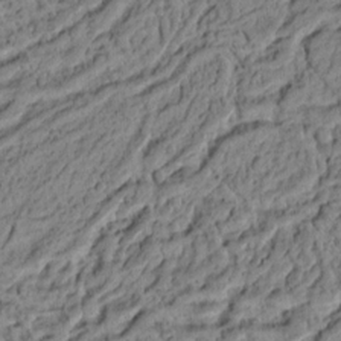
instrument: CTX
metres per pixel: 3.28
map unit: Ht
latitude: 8.7624
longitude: -75.5938
